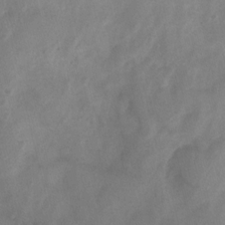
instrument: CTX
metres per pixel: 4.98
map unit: Nhu
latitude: 5.3859
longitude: -16.8569
